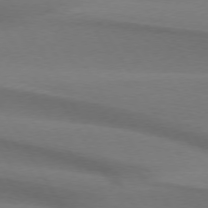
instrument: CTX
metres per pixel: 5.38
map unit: lApd
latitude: 74.4034
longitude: -65.5938
